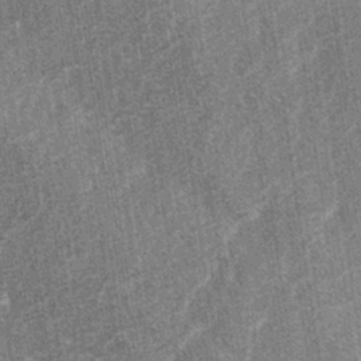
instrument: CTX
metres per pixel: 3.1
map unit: lAa
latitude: -3.4643
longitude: -129.5560
